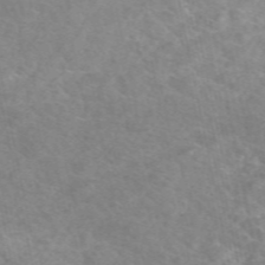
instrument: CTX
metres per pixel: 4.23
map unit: eAb
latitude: 50.3467
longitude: 111.1998
